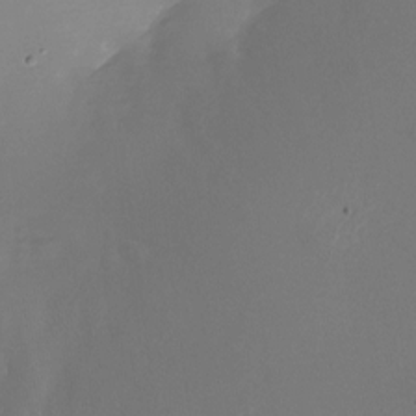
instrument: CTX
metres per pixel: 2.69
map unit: Nhu
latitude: -25.3321
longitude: -72.4412
